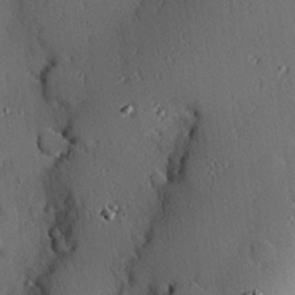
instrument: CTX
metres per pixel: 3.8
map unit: eHh
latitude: 22.6868
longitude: -90.6302
